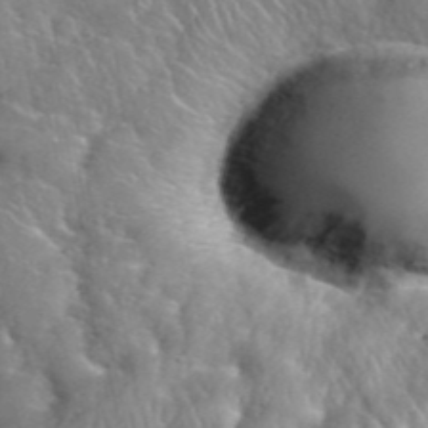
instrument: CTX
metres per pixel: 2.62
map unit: eHh
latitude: 40.3089
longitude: -56.8757
